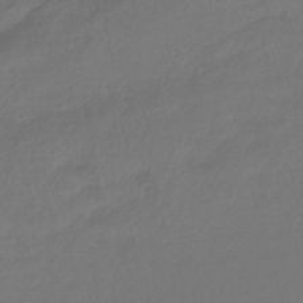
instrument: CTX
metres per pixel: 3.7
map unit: lHb
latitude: -42.7652
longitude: 70.3117
